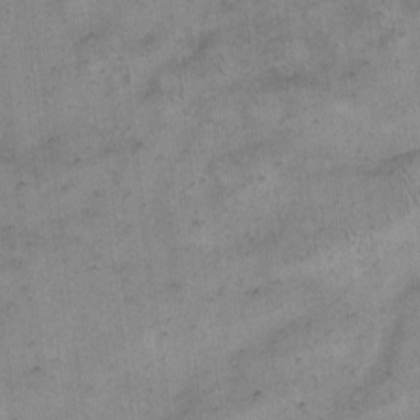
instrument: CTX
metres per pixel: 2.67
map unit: eHh
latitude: 13.8017
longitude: -65.8772
